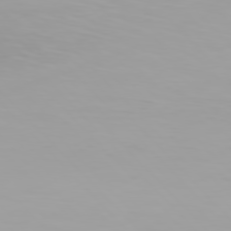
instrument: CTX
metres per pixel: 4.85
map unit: Hpe
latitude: 76.4034
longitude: -136.4601
